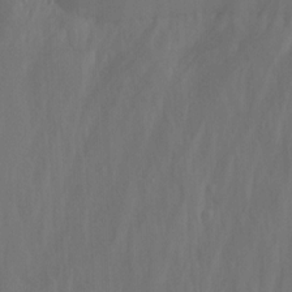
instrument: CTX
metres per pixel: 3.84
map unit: Nhu
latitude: -13.6155
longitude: -65.4616
